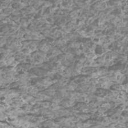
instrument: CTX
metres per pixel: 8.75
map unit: Htu
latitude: 3.2915
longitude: -20.7813
